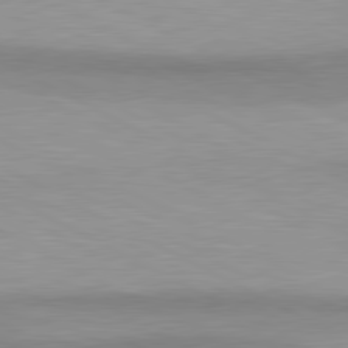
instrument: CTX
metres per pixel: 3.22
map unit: lApd
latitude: 80.8380
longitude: 157.6533
